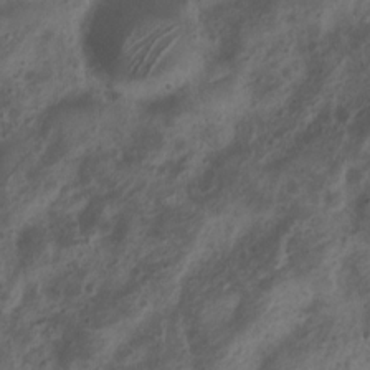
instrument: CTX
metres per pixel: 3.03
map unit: Nhu
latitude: 7.0836
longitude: -21.4615
